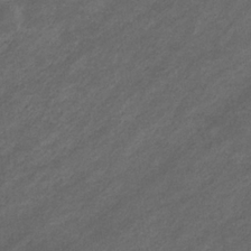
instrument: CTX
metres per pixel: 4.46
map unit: eHb
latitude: -32.2173
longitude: 70.8408
